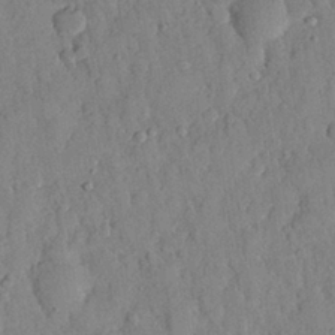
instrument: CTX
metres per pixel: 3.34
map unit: eHh
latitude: 27.2159
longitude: -75.9528
